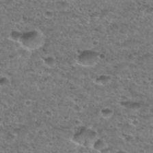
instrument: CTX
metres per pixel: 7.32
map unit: Hto
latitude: 30.2712
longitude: -48.6302
